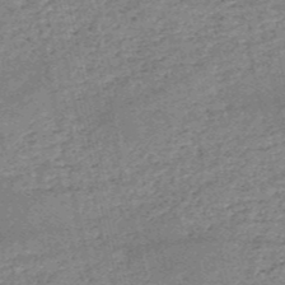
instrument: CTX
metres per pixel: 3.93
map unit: HNb
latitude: -53.1809
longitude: -40.6868
